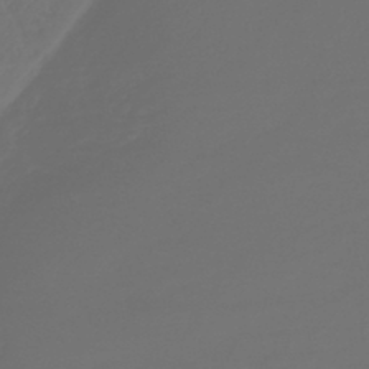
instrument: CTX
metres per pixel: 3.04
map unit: lHb
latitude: -43.7855
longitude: 77.7100
